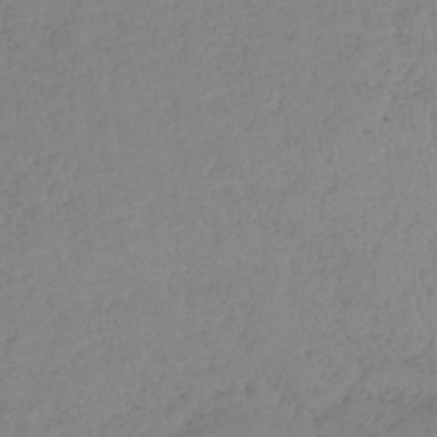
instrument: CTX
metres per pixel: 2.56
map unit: HNb
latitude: -32.9731
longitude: 63.8800
